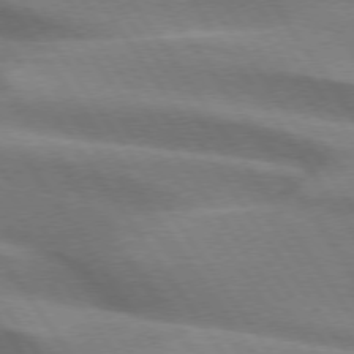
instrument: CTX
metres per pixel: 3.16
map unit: lApd
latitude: 74.5924
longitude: -63.6316
